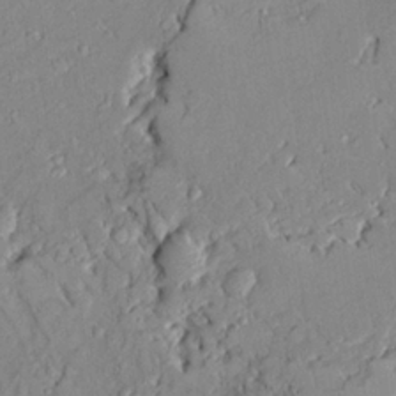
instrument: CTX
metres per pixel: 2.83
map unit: Ave
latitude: 22.6679
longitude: -128.8002
